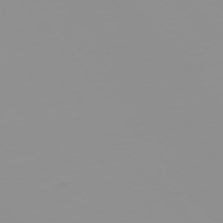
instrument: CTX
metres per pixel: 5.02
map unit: Hpe
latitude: -75.9178
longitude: -9.9150
